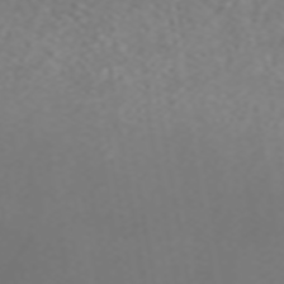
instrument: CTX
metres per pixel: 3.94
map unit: ANa
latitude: 44.5546
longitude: 22.2551
